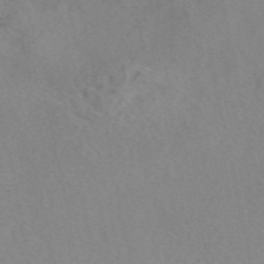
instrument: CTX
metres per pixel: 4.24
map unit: eAb
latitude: 49.5749
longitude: 107.1998
